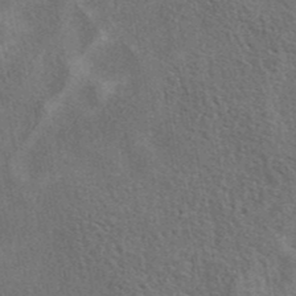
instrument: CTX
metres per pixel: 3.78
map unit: eAb
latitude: 41.5560
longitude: 103.5021
